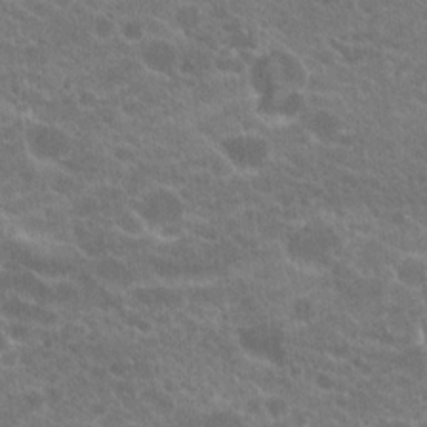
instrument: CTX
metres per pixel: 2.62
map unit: Hto
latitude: 20.2901
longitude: -36.1389
